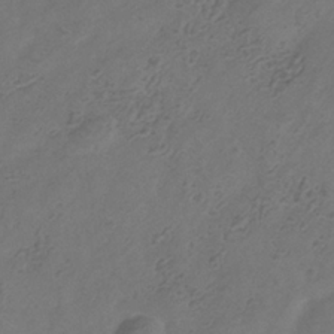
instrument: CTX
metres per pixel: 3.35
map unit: Hve
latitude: -35.4076
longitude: 88.5762
